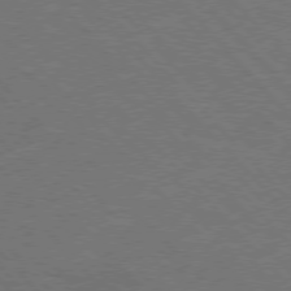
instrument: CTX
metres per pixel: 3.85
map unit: Hpe
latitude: 75.8394
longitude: -155.9528
